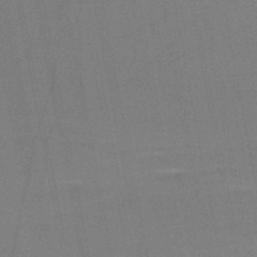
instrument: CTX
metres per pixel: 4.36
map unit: HNb
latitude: -48.0283
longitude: -40.1199
